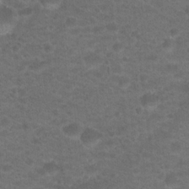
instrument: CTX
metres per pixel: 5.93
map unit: Hto
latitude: 19.2348
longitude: -39.1592
